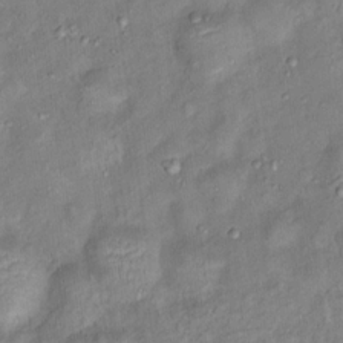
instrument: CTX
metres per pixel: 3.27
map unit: Ht
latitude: 13.9717
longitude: -40.9702
